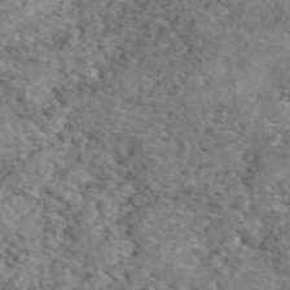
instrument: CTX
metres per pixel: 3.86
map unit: eAb
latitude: 48.8569
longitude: 113.9556
